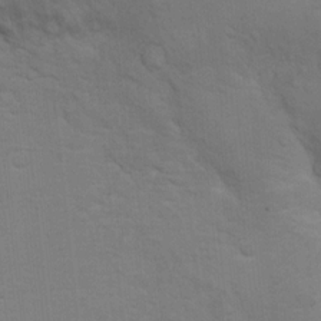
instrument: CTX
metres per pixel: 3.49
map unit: Hto
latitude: 10.9136
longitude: -35.7827
